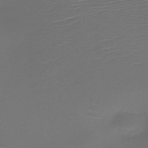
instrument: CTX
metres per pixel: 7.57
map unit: HNb
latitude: -47.7288
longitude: -41.9150
